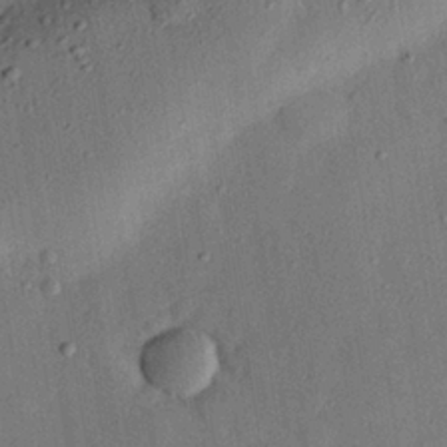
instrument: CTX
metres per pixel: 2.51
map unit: eHh
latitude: 26.3467
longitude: -77.2348
